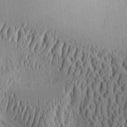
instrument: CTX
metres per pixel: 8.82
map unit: Aa
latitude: 9.6127
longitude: -129.9150
